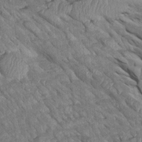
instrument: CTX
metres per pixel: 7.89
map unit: Htu
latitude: 1.5938
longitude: 145.4077
